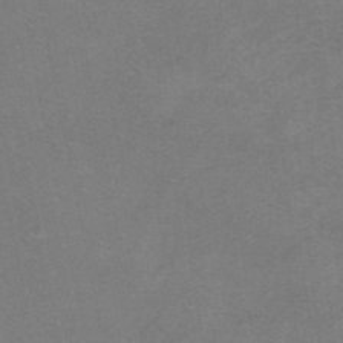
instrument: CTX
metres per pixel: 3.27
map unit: HNhu
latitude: -40.5196
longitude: 103.6533
